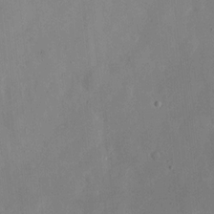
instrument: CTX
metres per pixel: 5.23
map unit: eHh
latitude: 11.3671
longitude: -67.8016
